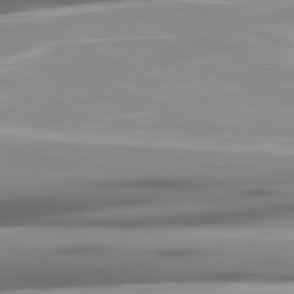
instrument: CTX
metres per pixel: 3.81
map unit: lApd
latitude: 81.7261
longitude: -140.0822
